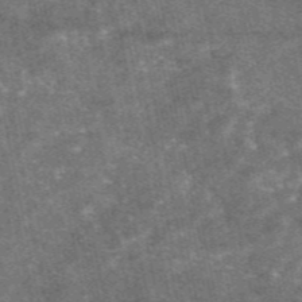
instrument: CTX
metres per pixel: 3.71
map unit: eAb
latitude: 47.5749
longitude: 121.1620
